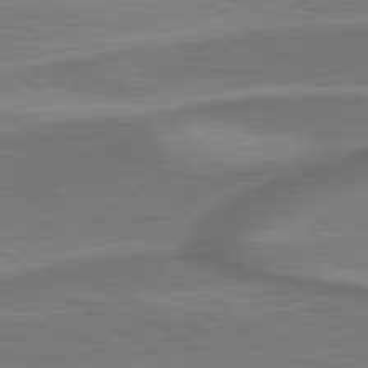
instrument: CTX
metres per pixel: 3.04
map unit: lApd
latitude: 79.7450
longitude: 171.3699
